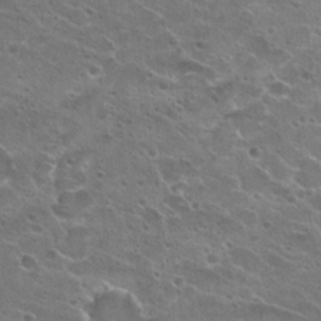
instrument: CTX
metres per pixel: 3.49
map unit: Hto
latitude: 23.3859
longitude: -41.8583
